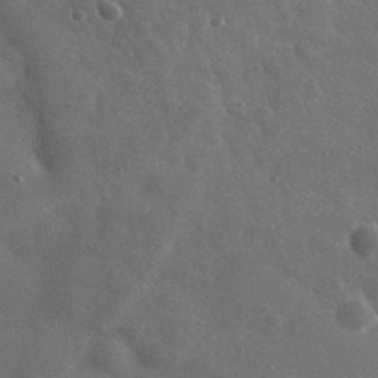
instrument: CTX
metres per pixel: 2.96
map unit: lHvf
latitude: 36.6491
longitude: -89.6883
